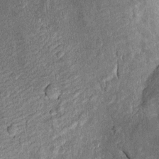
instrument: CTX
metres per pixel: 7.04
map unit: Htu
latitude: -1.0865
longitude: 150.1416
